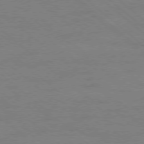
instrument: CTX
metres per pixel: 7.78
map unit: Ap
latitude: -78.5195
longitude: -55.5560
